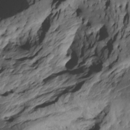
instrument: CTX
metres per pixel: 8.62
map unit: Htu
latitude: -6.4629
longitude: 154.7274
